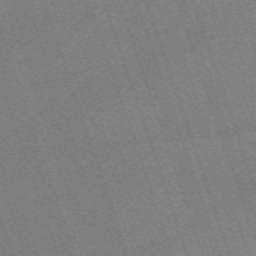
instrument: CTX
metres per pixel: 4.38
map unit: eHh
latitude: -64.3118
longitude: 51.5777
